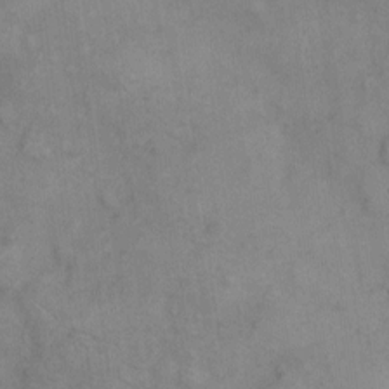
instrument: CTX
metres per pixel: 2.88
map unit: eHh
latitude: 8.4790
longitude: -63.1215
